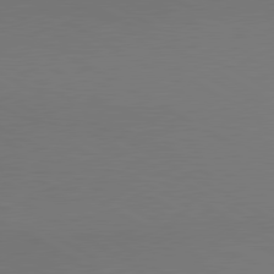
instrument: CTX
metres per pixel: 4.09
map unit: lApd
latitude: 80.4601
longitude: 140.9164
